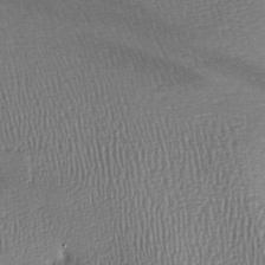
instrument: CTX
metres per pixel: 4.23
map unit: lAa
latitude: -7.5966
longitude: -125.7261
